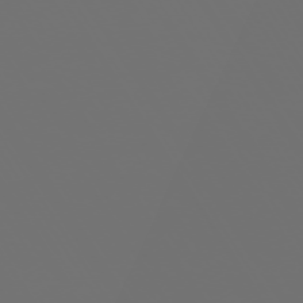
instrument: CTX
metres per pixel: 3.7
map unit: Hpe
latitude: -73.5399
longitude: 5.0486
